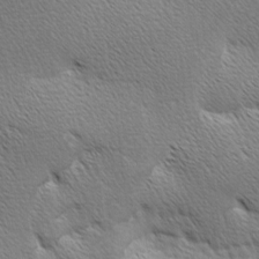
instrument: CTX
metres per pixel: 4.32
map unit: Ave
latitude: 0.7435
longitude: -114.8568
